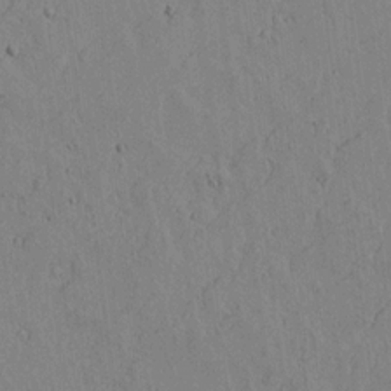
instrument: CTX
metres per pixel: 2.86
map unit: lAvf
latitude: 15.3293
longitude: -125.5938
